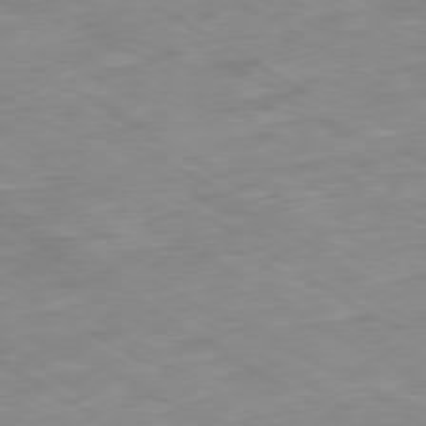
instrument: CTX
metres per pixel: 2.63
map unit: Ap
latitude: -80.1228
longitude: -74.6868
